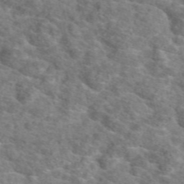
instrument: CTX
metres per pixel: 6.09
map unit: eAb
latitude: 49.3104
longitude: 113.3699
